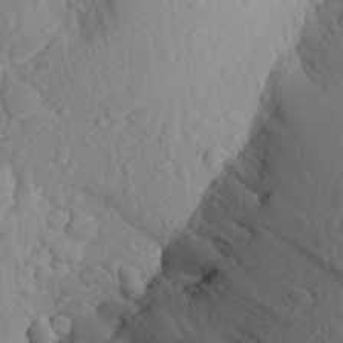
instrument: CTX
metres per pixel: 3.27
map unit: Aa
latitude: 24.0633
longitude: -145.7449
